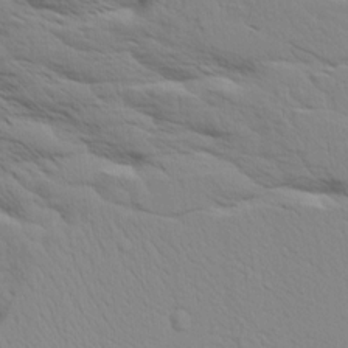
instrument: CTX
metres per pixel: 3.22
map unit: Aa
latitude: 9.1970
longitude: -135.7260
